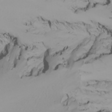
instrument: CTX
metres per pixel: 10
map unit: Nhu
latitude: -6.8786
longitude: -95.8584
